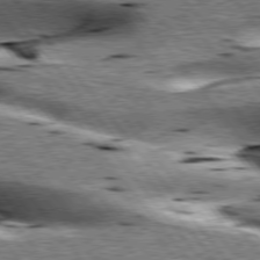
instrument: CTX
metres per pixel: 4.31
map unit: lApd
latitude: 76.3845
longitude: -60.1766
